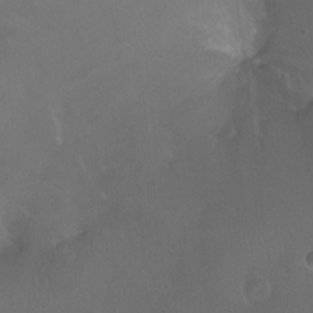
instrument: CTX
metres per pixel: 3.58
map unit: Ht
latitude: -11.6344
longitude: -44.5546
